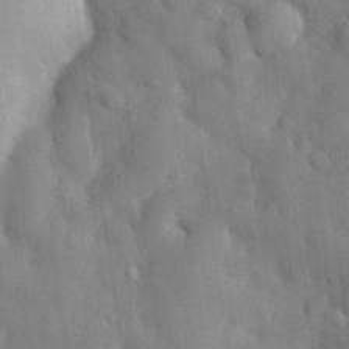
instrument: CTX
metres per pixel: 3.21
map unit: eHh
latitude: 30.6491
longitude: -72.7247
